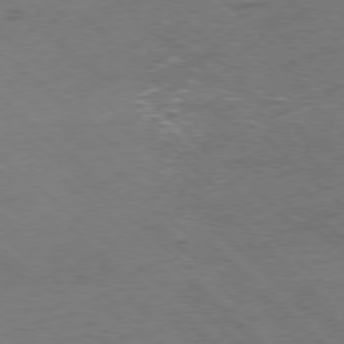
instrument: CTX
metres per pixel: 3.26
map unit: Hpe
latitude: -78.1416
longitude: 16.2740
